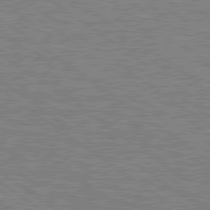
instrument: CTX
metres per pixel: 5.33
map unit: lApd
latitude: 79.0837
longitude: -161.4426
